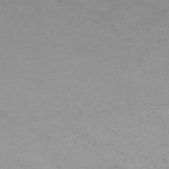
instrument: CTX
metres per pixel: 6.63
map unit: HNb
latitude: -54.1606
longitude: -33.7639
